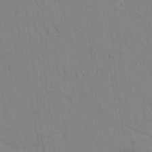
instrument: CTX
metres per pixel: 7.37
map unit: lAvf
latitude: 9.2726
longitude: 168.4818
